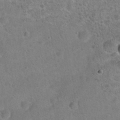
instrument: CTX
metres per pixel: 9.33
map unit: Hto
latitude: 21.3104
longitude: -49.7639
